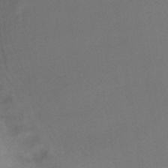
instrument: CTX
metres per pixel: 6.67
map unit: HNhu
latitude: -44.5196
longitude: 93.7289
